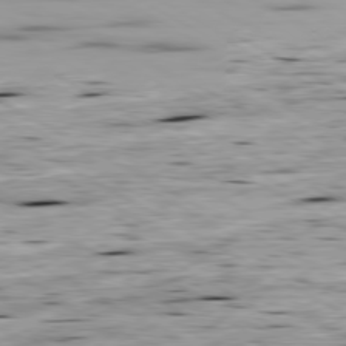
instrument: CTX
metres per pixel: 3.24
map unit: Ap
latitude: -80.2551
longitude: -101.5938
